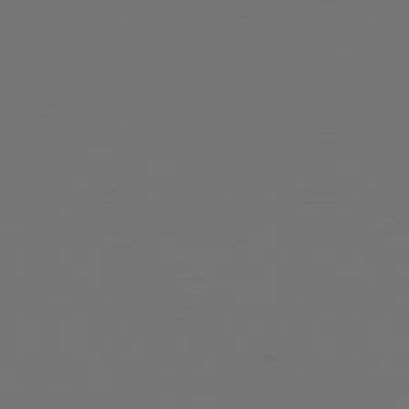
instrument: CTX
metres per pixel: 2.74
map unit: Hpe
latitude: 78.3656
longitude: 177.6155
